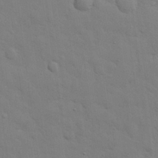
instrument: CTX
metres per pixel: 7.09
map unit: eHh
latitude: 28.8002
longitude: -75.1970
